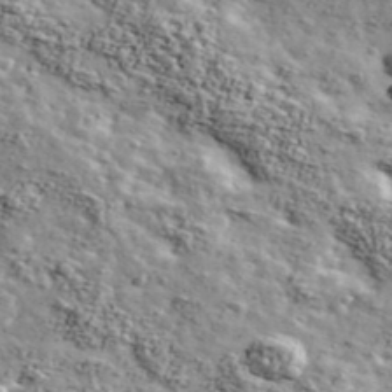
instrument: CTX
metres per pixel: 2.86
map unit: Ave
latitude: 42.8947
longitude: -110.9325
